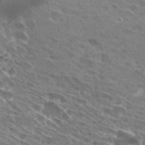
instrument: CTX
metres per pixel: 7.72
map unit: Hto
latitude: 28.5923
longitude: -44.8569
